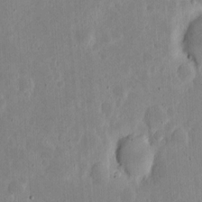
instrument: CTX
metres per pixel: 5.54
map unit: eHh
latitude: 5.7450
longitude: -70.4034
